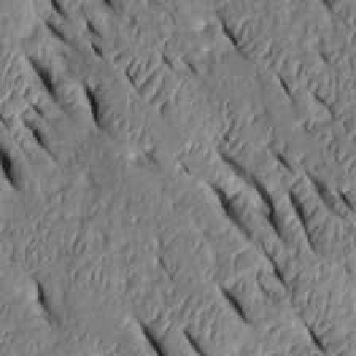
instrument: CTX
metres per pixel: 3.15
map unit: Htu
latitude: 0.8191
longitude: 149.1054
